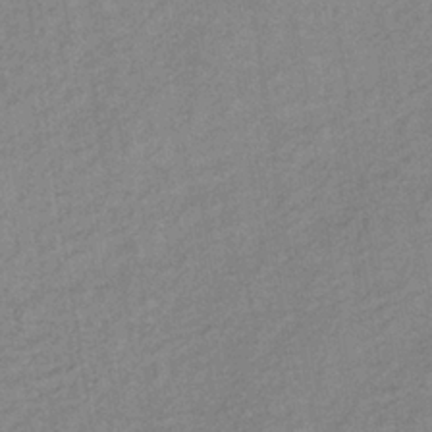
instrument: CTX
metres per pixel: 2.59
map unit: lHb
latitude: -37.3131
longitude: 71.4455
